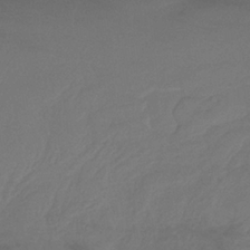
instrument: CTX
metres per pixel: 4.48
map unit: lHb
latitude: -34.6141
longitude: 66.2928
